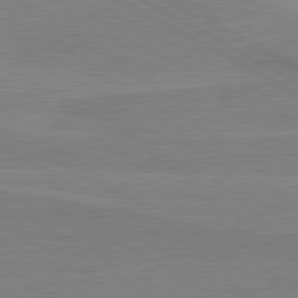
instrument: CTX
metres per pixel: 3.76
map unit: lApd
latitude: 80.3845
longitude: 121.6722
